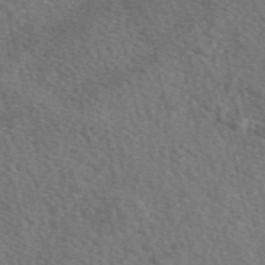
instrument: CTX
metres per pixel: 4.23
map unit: eAb
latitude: 50.1011
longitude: 112.8030
